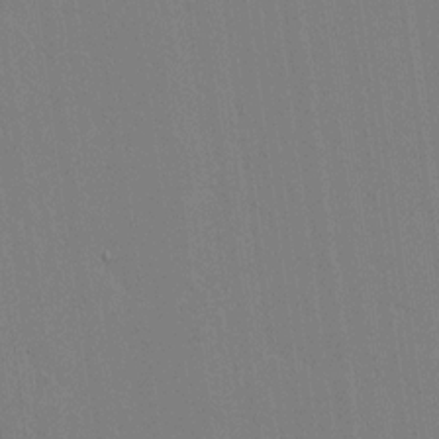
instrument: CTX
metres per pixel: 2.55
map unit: lAvf
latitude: 14.8002
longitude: -126.8002
